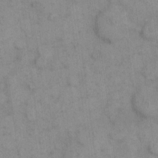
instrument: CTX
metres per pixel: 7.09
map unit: eHh
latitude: 15.3104
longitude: -66.9702
